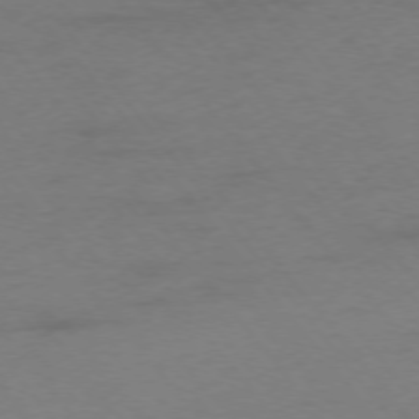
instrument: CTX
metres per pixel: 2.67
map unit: Ap
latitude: -75.8045
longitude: -72.8002
